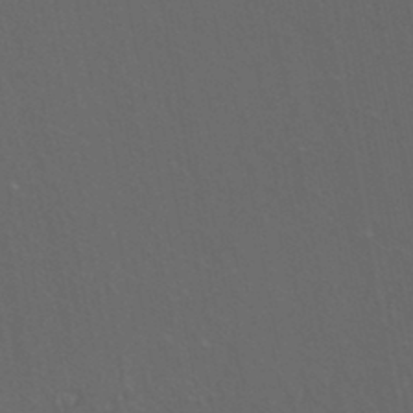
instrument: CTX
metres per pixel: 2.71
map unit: eHh
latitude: -44.2740
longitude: -28.7435
